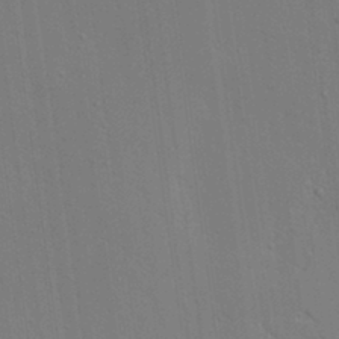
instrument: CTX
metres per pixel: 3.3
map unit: Ave
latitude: 17.6883
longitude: -139.1970
